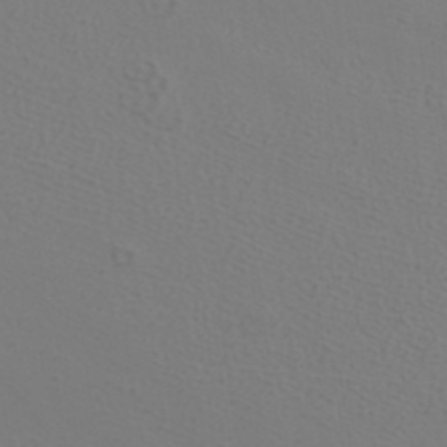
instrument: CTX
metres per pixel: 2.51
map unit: ANa
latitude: 39.3671
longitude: 20.8219
